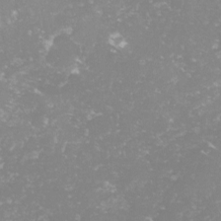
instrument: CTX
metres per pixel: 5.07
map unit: lHvf
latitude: -14.8408
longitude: -98.4034
